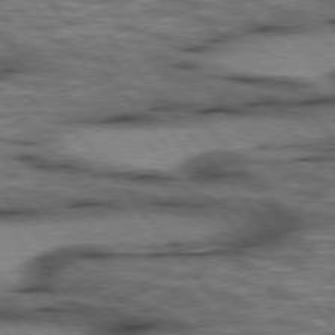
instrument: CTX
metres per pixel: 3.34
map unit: lApd
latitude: 75.6694
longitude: -48.7624
